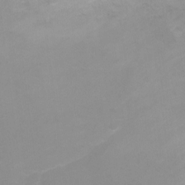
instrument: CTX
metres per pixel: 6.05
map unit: Ht
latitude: -4.7085
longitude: -28.8947
